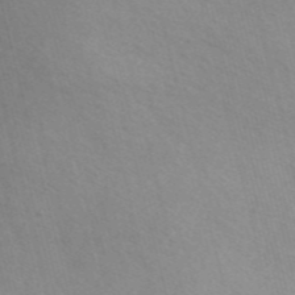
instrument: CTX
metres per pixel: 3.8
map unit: Nve
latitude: -57.3321
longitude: 63.2754
